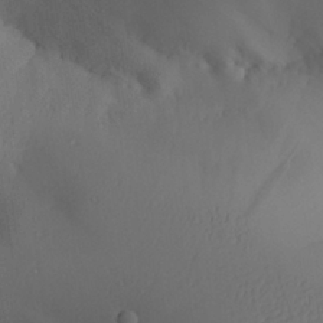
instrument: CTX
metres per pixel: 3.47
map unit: Aa
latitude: 25.8961
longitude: -128.4979
